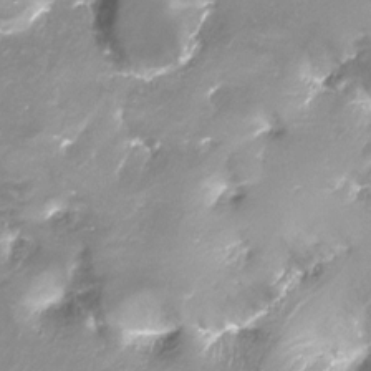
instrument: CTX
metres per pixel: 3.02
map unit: Ht
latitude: -16.4818
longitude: -43.7261
